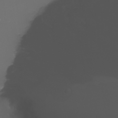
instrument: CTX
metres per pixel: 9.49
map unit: Nhu
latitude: -5.8422
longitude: -88.9325
